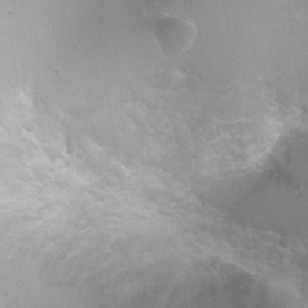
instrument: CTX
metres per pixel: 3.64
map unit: Ht
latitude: 2.7624
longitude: -24.8946
